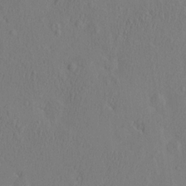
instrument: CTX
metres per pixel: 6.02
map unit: eHh
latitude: -3.0297
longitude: 18.3684
